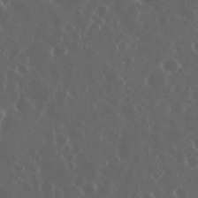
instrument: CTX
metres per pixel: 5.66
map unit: eHh
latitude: 34.2144
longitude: -59.2537
